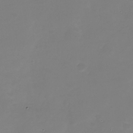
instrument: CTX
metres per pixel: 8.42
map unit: Nhu
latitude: -28.6519
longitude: -69.2726
